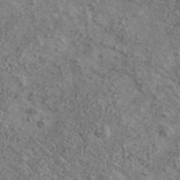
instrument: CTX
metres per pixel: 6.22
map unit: Ave
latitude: 41.2725
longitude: -108.0822
